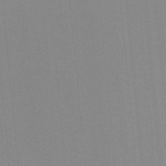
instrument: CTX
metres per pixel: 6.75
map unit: lHvf
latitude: -11.1809
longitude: -103.5560
